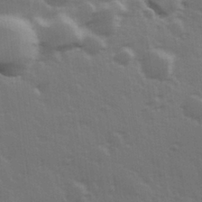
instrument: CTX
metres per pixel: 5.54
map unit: Hve
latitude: 26.9514
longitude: 146.6329
